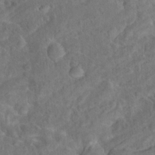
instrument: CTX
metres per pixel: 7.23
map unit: Hto
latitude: 17.1592
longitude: -40.4978
